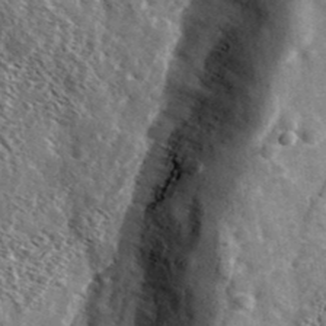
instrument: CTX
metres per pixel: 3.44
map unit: Ave
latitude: 37.5371
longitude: -110.2712
